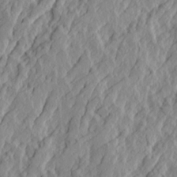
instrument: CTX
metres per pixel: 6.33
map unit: Ave
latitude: 14.8758
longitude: -136.5357
